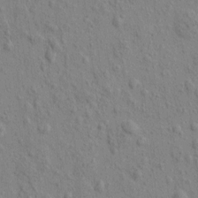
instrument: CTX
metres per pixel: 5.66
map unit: eHh
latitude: -0.7275
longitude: 18.3306
